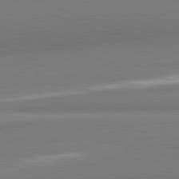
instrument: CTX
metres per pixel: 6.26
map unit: lApd
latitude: 82.1011
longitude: 160.5385
